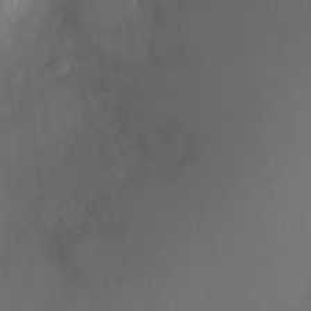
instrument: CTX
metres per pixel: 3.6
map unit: Ht
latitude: -11.0675
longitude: -22.8002
